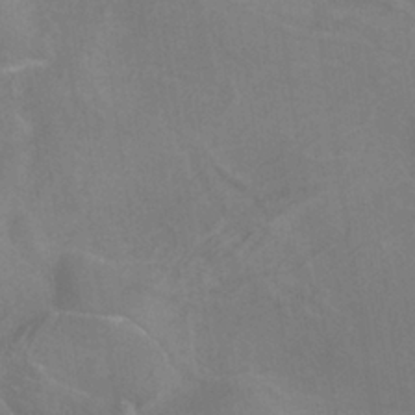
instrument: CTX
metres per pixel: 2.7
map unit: ANa
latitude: -37.5966
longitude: 95.4454
